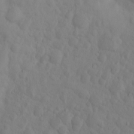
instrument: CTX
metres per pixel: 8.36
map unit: eHh
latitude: 1.0836
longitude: -56.2900
